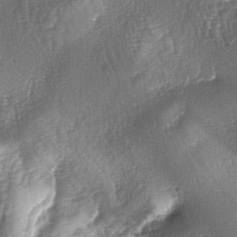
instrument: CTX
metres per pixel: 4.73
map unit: lAa
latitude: -4.7652
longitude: -127.5182
